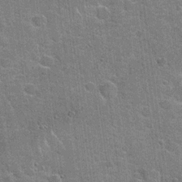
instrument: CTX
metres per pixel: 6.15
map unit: Hto
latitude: 20.8380
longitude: -49.2915
